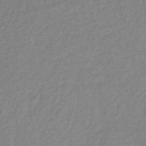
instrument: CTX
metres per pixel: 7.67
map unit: lHb
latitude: -36.4062
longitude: 69.5021
